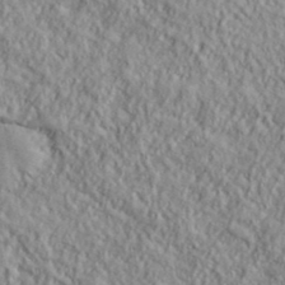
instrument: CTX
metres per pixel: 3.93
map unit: lHvf
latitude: 39.2348
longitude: -89.9151
